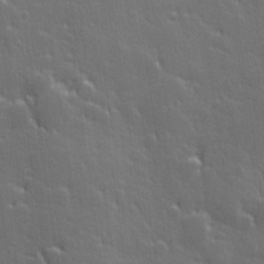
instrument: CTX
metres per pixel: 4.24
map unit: Hve
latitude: 27.4804
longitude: 144.8786
